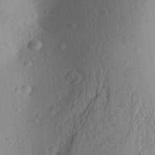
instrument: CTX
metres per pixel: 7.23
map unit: Aa
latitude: 25.4804
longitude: -145.9339
